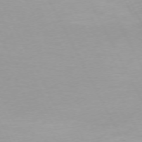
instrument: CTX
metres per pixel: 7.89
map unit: Ap
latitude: -73.3132
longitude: -70.0822
